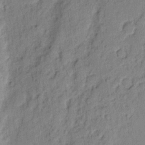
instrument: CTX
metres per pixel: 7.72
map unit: eHh
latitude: 4.2522
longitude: -77.3103
